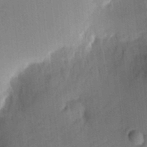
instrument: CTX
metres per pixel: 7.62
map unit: eHh
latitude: 4.8191
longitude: -73.6316
